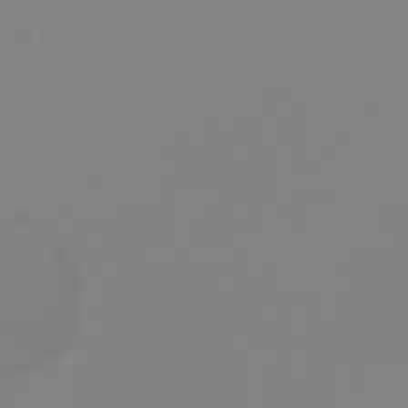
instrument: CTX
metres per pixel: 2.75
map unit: lHb
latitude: -44.8030
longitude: 79.2754
